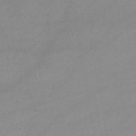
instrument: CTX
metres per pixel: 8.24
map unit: lHb
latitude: -44.8030
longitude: 67.0108
